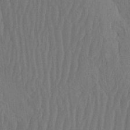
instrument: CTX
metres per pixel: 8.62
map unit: eHh
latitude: -2.7463
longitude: 14.3873
